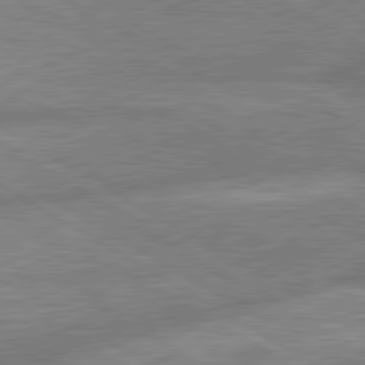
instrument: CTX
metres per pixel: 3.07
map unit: lApd
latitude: 80.2145
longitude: -167.7827
